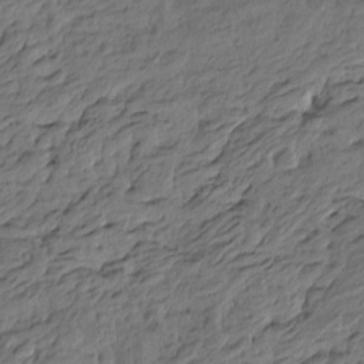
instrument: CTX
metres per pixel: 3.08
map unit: Htu
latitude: -6.1417
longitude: -178.8758
